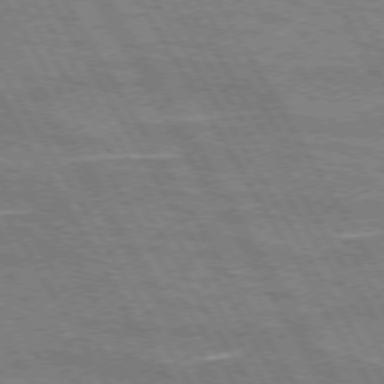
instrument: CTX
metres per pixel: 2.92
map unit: lApd
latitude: 72.9514
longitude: -55.7261
